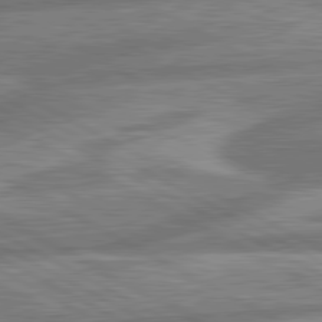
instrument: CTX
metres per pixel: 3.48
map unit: lApd
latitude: 80.8758
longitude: -166.2711
